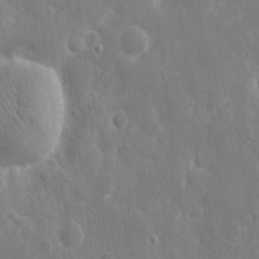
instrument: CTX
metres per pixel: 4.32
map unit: eHh
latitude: 8.8947
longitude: -70.3845
